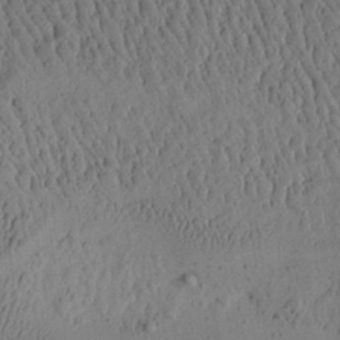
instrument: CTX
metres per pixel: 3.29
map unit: Aa
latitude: 26.6491
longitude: -135.1214
